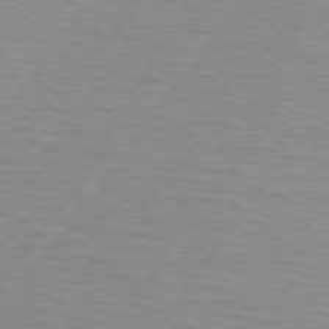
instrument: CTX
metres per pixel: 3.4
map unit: lApd
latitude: 75.3482
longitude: -79.1403
